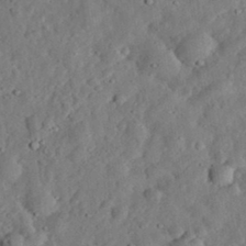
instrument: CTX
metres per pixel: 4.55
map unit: eHh
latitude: 33.2537
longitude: -75.2915
